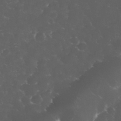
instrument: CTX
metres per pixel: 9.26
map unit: eHh
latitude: 33.2915
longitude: -62.9136
